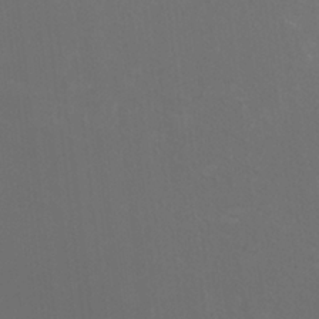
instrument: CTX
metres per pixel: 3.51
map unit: HNhu
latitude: 1.2915
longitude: -1.4615
